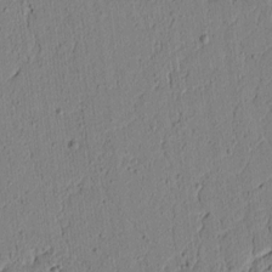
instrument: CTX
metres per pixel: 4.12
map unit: lAvf
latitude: 5.6694
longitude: 166.2173
